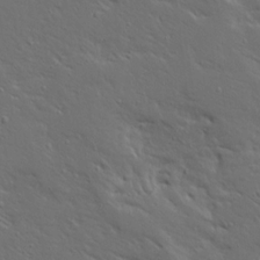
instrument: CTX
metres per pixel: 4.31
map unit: Ave
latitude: 15.1404
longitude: -139.4237
